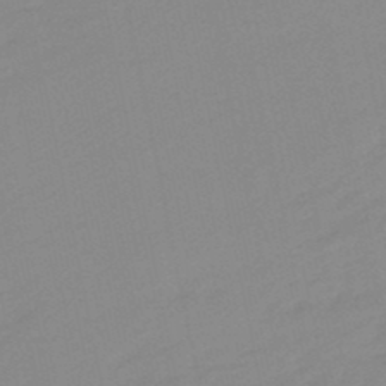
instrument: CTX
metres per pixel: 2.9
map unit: lHb
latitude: -48.8597
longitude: 80.9353
